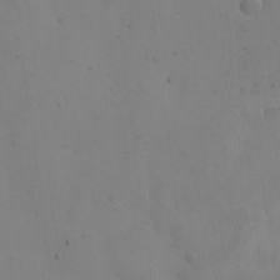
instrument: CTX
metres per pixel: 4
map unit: eHh
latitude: -9.3887
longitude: -65.8394
